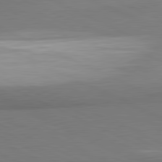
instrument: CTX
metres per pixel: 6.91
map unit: lApd
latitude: 81.4615
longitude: 161.9745
